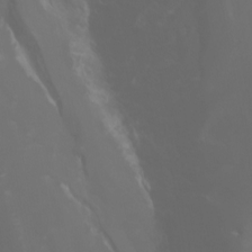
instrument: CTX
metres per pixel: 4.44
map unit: Htu
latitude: -5.2187
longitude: 138.5952
